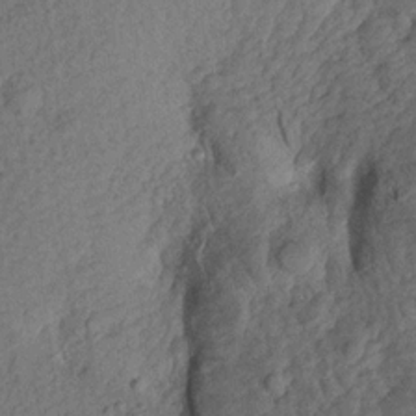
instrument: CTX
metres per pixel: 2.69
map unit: Aa
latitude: 17.2915
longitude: -144.1200
